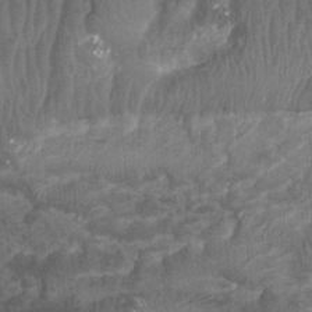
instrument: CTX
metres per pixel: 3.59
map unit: Ht
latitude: 3.1403
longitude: -19.6694
